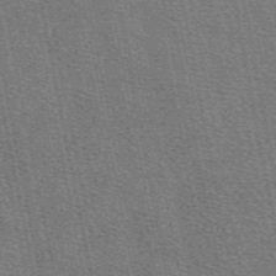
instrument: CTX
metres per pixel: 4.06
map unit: eAb
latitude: 48.9703
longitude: 116.3873
